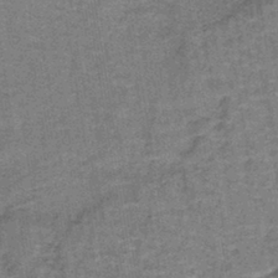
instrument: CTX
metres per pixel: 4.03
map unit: lHb
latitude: -40.8786
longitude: 57.2187
